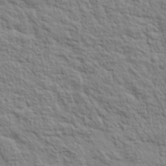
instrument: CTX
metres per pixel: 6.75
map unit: lHvf
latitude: 38.8191
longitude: -89.2348
